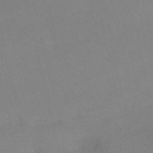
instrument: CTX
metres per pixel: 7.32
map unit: HNb
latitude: -54.7463
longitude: -45.8205
